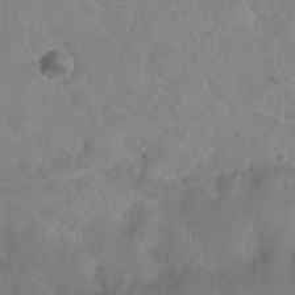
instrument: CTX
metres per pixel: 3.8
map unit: Nhu
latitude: 26.6869
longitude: -56.2144
